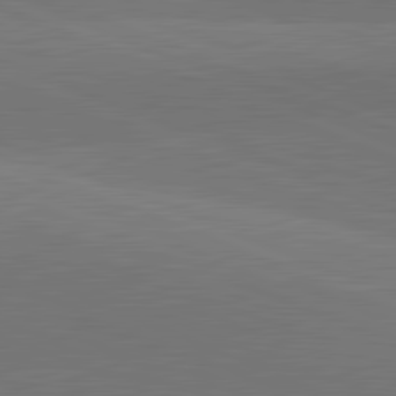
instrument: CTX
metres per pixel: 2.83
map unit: lApd
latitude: 82.2333
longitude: 138.3118
